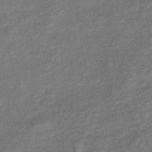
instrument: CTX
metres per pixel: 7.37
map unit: eHb
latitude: -39.7289
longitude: 80.2362
